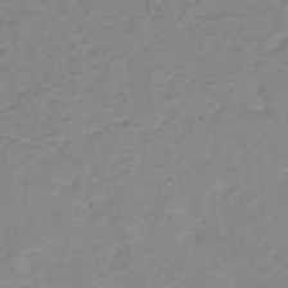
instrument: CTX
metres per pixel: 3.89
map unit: lHb
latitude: -31.6344
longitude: 65.3132
